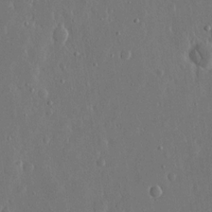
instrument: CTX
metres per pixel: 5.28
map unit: eHh
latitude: 15.4616
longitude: -69.9528
